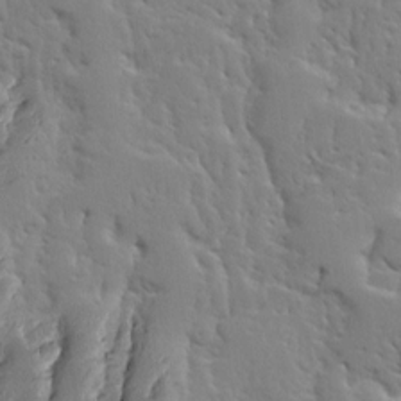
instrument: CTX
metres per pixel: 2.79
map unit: Ave
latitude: 13.2159
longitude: -135.7449
